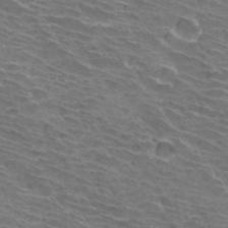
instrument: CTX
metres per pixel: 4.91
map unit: Hto
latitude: 33.5182
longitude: -43.4615
